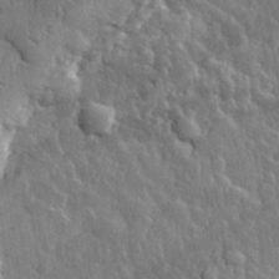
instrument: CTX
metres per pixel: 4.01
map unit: eHh
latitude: 31.9906
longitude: -79.6316
